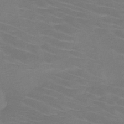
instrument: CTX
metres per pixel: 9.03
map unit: HNb
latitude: -47.0864
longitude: -44.7813
